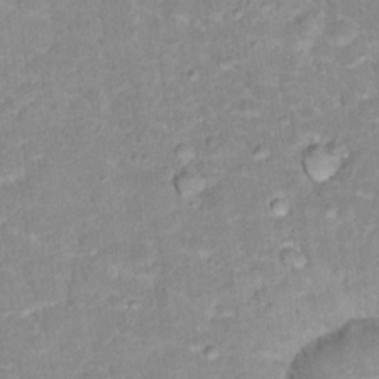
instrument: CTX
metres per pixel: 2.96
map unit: Hto
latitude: 17.2159
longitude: -35.4615
